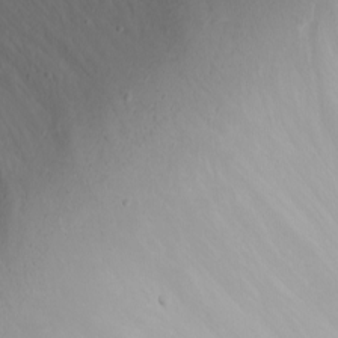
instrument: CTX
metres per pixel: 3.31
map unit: Nhu
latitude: -4.8786
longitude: -82.1955
